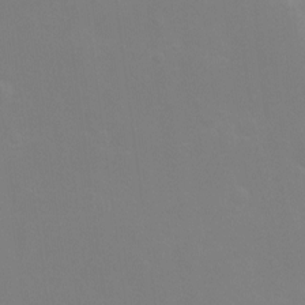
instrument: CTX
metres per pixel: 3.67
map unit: Hto
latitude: -7.4643
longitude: -38.6679
